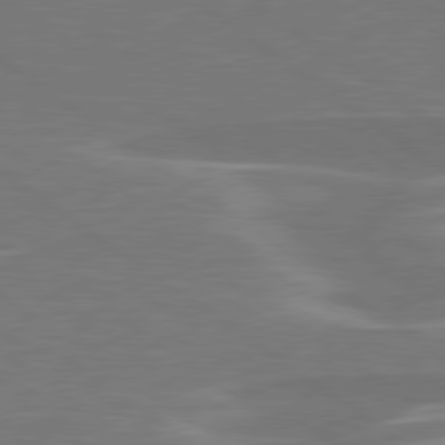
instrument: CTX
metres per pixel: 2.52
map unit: lApd
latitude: 79.1026
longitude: -94.7247
